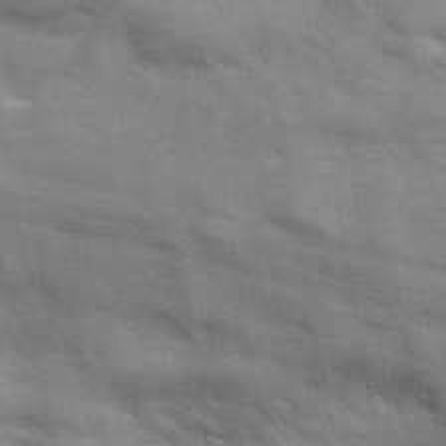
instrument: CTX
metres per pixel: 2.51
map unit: ANa
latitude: 41.8583
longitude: 17.3510
